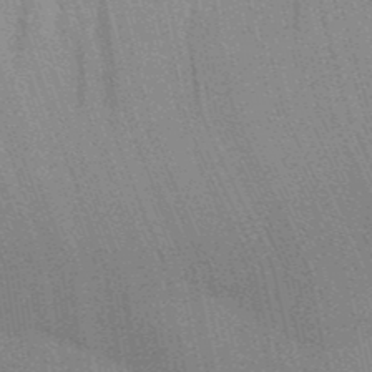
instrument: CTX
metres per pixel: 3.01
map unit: Aa
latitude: 32.1956
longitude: -142.8569
